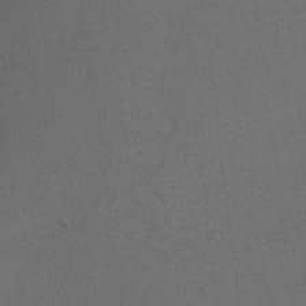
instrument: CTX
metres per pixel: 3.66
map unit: Ht
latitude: 4.5924
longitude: -29.4048
